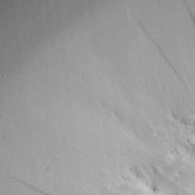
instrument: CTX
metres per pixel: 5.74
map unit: Aa
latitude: 19.8583
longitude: -145.9528
